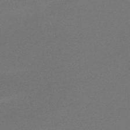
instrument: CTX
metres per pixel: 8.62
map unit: lHb
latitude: -44.6707
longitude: 69.0297
